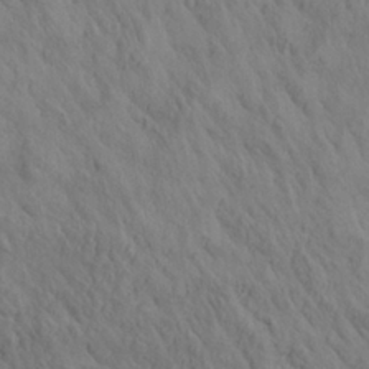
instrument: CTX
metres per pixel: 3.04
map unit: Aa
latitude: 25.9717
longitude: -144.2522
